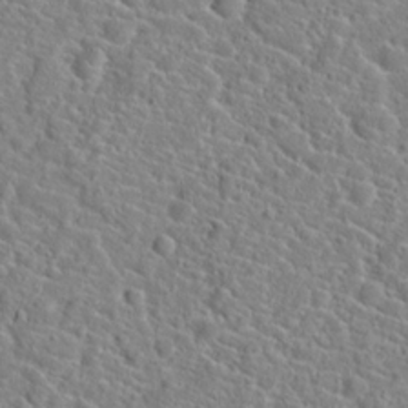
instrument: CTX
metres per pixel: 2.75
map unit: Hto
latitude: 21.6127
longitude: -44.8380
